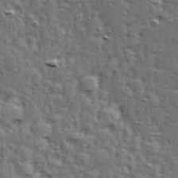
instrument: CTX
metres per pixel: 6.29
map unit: Ave
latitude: 15.7450
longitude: -104.8002
